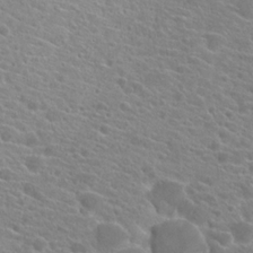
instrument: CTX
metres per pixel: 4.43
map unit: Hto
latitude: 21.6694
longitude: -39.0647
